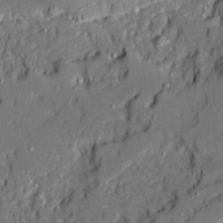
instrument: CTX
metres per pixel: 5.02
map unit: Ave
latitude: 19.8772
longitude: -128.4979
